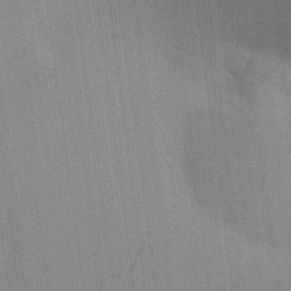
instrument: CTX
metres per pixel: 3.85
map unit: HNhu
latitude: 9.3860
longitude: 15.0109
